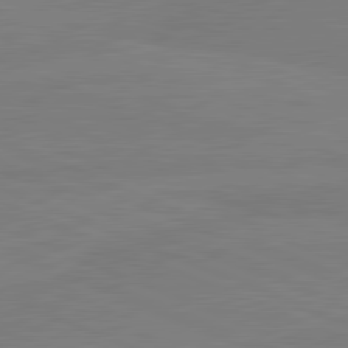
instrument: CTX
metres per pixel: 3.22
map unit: lApd
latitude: 81.4993
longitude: -179.8773
